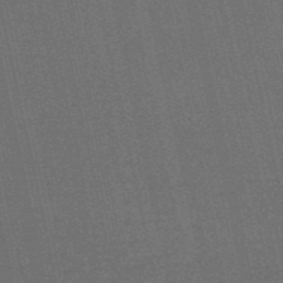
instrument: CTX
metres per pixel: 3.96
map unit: HNb
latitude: -53.1242
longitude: -42.8758
